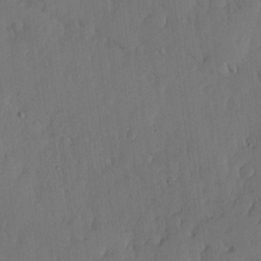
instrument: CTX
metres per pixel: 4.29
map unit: lHvf
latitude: 17.8961
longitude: -115.3481
